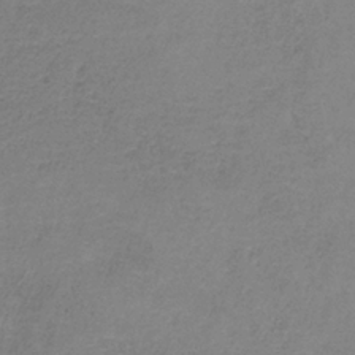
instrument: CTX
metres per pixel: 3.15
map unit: HNb
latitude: -34.5763
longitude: 53.5777
